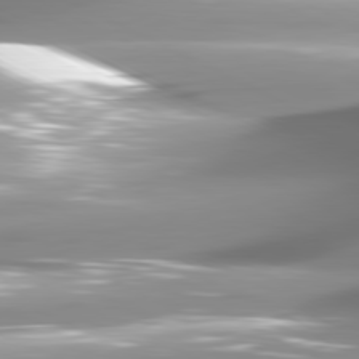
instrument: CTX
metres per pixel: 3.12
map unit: lApd
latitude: 80.9514
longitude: -145.8016
